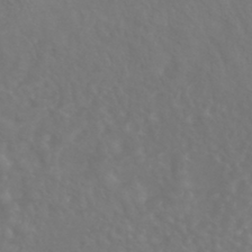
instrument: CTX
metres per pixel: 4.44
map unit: HNhu
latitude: -42.9919
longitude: 93.9745
